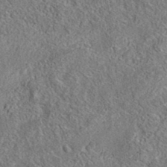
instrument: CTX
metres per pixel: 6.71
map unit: eAb
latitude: 35.9150
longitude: 113.3510
